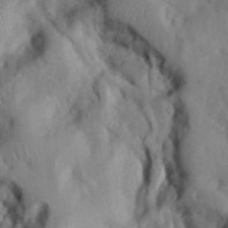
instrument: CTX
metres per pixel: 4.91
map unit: eHh
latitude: 27.5560
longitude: -79.9528
